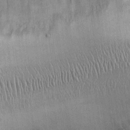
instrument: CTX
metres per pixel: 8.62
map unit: Ht
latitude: -3.2753
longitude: -13.9339
